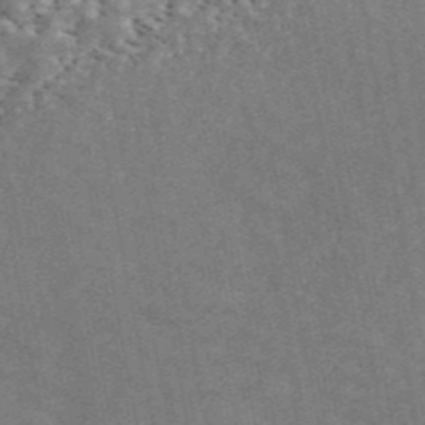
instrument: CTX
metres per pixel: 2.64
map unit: ANa
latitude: 44.6490
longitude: 45.3510
